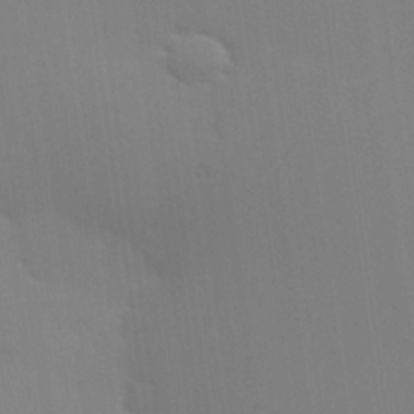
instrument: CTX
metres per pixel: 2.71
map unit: Hve
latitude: 25.1214
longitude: -91.3482
